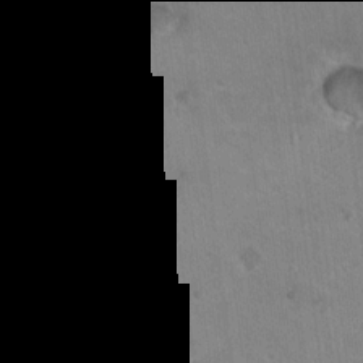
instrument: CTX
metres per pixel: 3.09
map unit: Nhu
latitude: 17.9906
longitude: -30.1767
